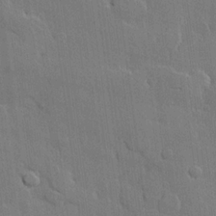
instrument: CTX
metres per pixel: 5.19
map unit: lHvf
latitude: 21.6694
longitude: 146.8219
